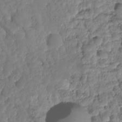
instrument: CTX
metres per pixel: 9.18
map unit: HNhu
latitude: -25.1053
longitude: 50.5574
